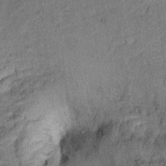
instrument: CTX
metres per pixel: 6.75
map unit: Ht
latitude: 9.2537
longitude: -38.8569
